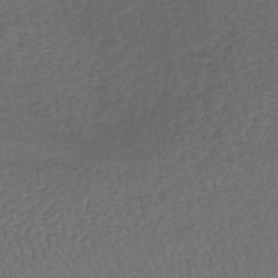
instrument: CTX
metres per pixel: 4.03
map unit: lHb
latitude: -37.8989
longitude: 59.3131
